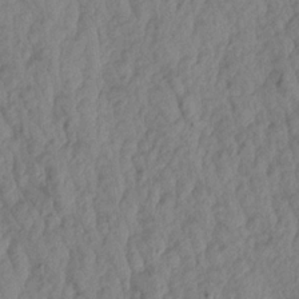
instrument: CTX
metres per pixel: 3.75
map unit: Aa
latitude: 19.0836
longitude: -146.6113
